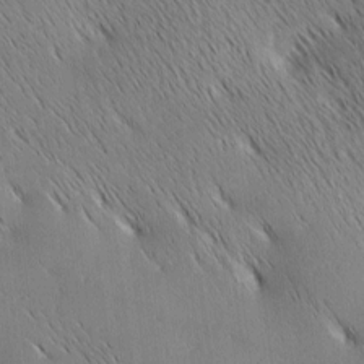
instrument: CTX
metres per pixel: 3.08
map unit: Ave
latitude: 1.6316
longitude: -114.9891
